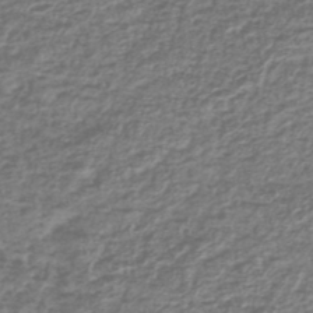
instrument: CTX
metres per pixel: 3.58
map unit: lHb
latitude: -41.1431
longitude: 70.5385
